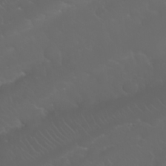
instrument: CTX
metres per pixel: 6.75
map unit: Nhu
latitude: 23.9717
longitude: -61.0269
